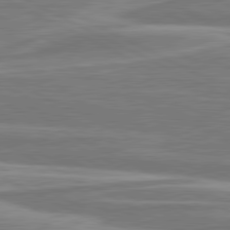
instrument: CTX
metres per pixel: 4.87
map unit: lApd
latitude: 80.9136
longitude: -174.4601
